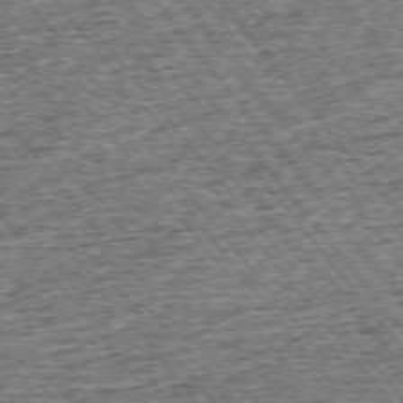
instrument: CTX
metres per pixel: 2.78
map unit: Ap
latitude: -75.2187
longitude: -91.6505
